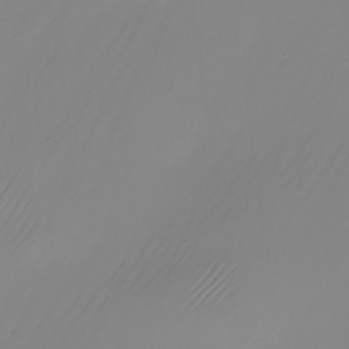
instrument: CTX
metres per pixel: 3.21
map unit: Nhu
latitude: -24.5196
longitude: -71.4237
